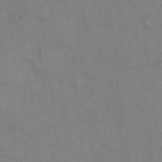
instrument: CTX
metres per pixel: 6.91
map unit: eHh
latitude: 14.2334
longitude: -62.4034
